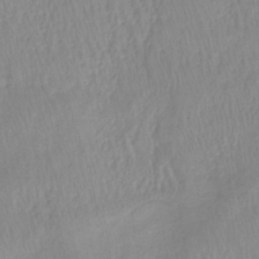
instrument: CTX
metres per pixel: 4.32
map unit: lHb
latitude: -40.4251
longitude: 65.7856
